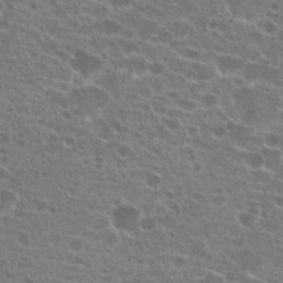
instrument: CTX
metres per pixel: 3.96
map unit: Hto
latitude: 21.6316
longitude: -40.7813
